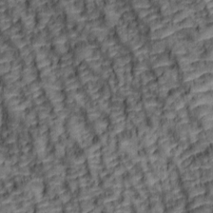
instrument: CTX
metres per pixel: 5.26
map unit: lAa
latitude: 6.2522
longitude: -115.9906
